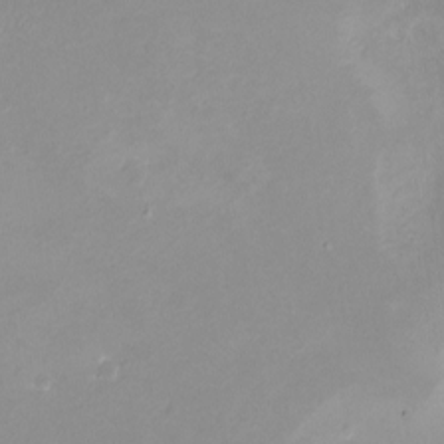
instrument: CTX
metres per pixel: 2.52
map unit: eHh
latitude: -4.7652
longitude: -78.0255
